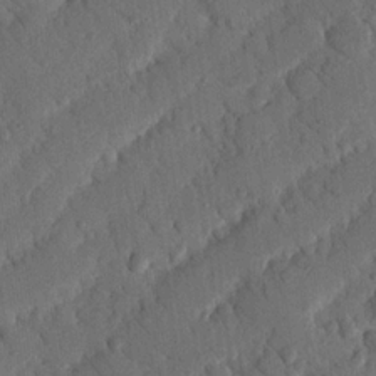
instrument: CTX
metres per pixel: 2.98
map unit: Nhu
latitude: 19.3292
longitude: -78.0444
